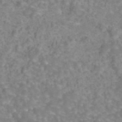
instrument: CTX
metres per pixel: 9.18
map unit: eAb
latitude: 44.3089
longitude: 106.7463
